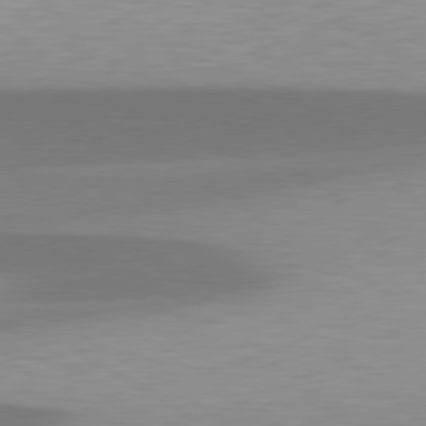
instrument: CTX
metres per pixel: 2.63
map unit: lApd
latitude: 79.7828
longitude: -95.4616
